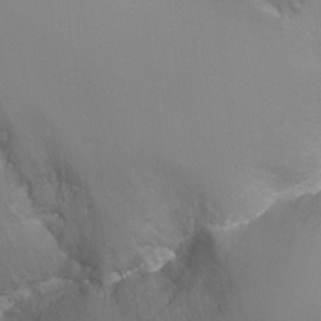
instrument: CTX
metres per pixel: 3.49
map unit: Ht
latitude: -9.8989
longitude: -37.4238
